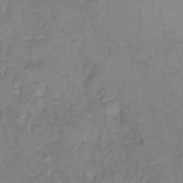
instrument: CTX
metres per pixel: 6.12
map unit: Hto
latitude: 7.9717
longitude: -61.1403
